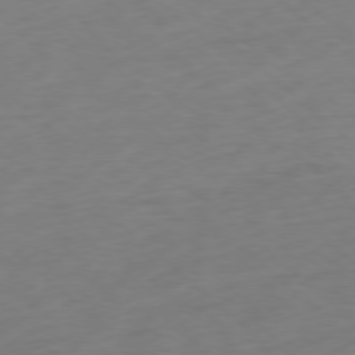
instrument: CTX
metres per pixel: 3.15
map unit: Ap
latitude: -77.9178
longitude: -78.8191
